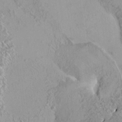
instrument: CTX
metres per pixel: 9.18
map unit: HNhu
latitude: 5.2915
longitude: 3.6721
